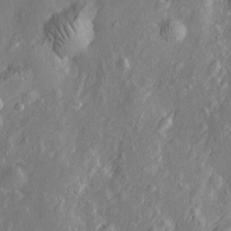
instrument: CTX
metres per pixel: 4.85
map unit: Htu
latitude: -5.7477
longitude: 158.1039
